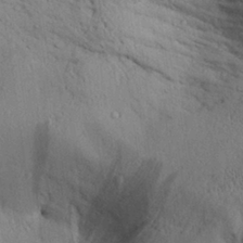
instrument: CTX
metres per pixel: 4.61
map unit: Aa
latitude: 28.3845
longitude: -134.3656
